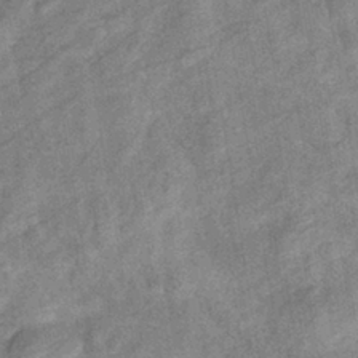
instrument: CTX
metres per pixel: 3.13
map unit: eHb
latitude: -38.1417
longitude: 77.4832
